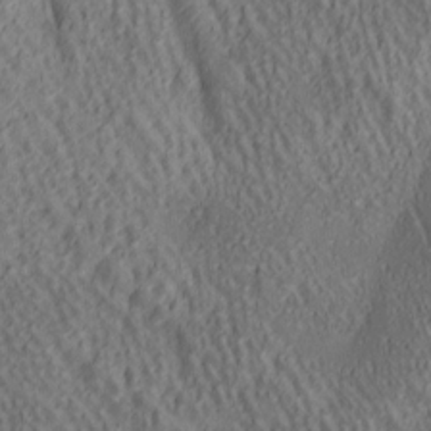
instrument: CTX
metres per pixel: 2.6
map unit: lAa
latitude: 4.9703
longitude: -117.5371
